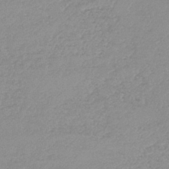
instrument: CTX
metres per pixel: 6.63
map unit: HNb
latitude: -44.5385
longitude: -44.0255
